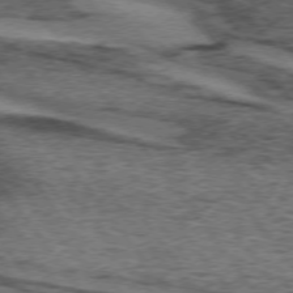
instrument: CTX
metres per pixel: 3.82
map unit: lApd
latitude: 73.8584
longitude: -76.4412
